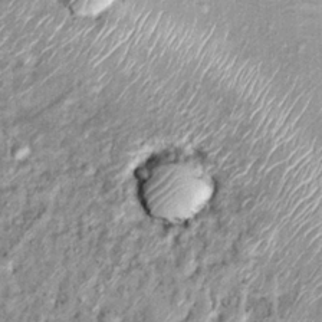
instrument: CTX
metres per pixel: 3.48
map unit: Hto
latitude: 14.4790
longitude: -35.2159
